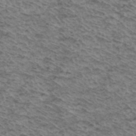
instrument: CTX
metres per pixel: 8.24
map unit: Hto
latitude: 37.5182
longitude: -46.3279
